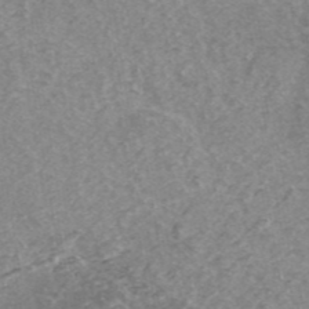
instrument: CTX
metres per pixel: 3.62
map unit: ANa
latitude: 43.2915
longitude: 24.9542
